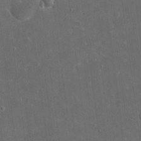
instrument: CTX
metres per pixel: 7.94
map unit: eHh
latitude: 19.8205
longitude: -65.7639
